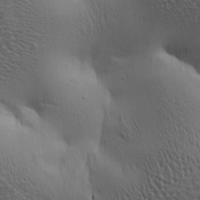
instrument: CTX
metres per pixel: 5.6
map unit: lAa
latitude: 5.1781
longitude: -113.0080
